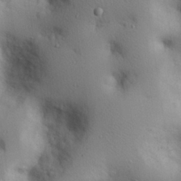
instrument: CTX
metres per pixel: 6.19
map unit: eHh
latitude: 26.5168
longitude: -75.4993
